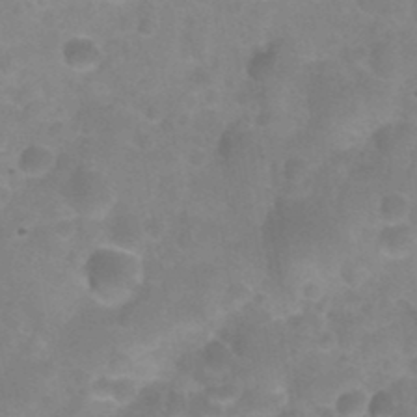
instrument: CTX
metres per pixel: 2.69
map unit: Nhu
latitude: 27.2537
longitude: -55.0647
